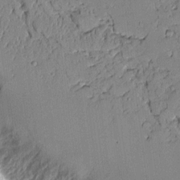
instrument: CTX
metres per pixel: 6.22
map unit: Aa
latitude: 10.5546
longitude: -128.9325
